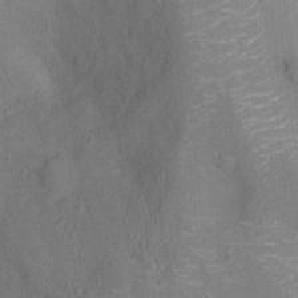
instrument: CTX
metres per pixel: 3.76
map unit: Nhu
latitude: -11.4832
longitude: -22.1578
